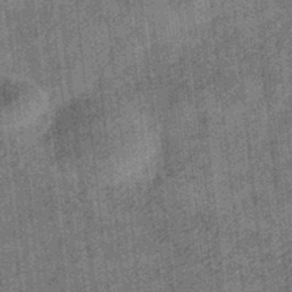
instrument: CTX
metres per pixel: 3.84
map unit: eHb
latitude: -34.3306
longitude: 79.2754
